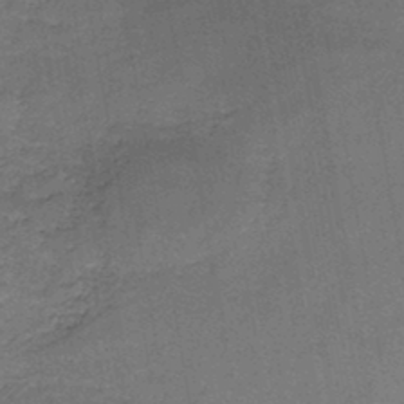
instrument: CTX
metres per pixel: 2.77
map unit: HNb
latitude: -45.7100
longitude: -37.3293
